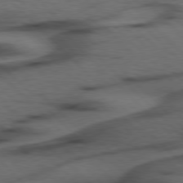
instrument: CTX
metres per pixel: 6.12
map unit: Hpe
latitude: 77.1970
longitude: -154.9892
